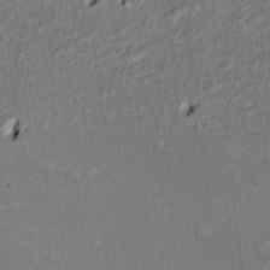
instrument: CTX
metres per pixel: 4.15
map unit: Nve
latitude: -7.1998
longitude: 174.1038
